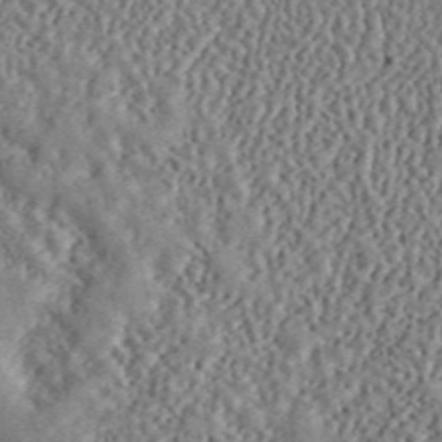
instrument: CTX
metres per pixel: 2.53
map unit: ANa
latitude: 46.2712
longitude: 50.5952
